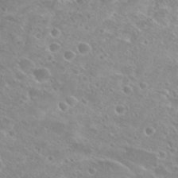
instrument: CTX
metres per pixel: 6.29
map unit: Hto
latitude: 26.0633
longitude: -40.1577
